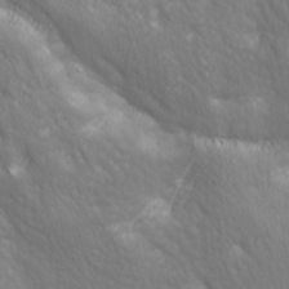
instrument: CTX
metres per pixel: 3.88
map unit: lAa
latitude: -8.1606
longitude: -125.8961
